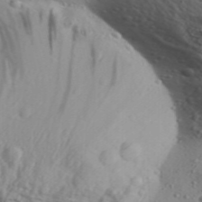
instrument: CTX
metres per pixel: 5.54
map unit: Aa
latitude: 31.7450
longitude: -136.2334
